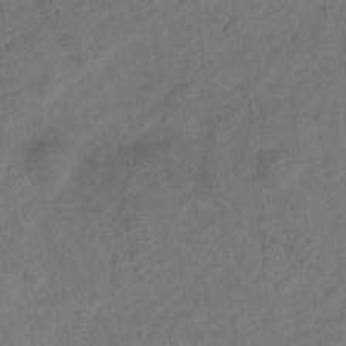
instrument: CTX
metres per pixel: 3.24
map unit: Ht
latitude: 0.4034
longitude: -34.5168
